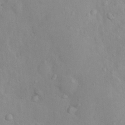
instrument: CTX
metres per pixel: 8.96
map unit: Nhu
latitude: 11.0459
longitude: -26.2145
